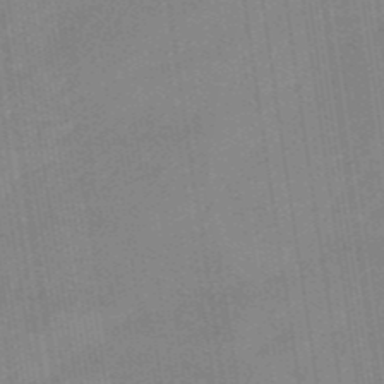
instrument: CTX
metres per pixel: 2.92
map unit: eHb
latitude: -46.2550
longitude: 86.9731
